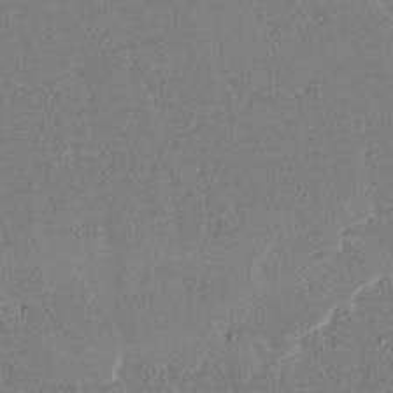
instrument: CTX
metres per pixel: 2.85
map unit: lAvf
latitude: 14.5735
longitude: -127.4616
